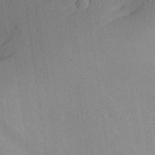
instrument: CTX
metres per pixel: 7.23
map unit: Aa
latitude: 27.4993
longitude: -145.2537
